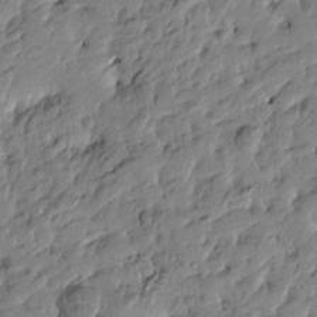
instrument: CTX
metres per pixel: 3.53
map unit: Htu
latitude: -3.9178
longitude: 178.6329
